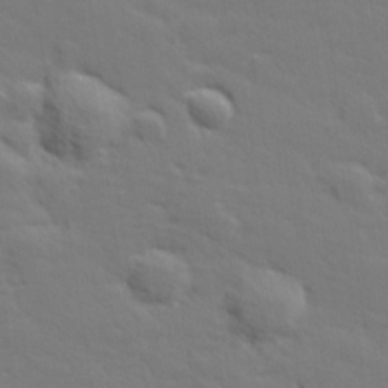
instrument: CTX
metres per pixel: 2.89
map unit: lHvf
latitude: 26.7057
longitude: 143.1242
